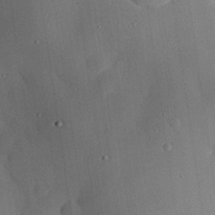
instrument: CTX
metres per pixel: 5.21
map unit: eHh
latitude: 30.1011
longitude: -81.4993
